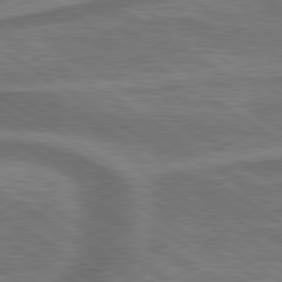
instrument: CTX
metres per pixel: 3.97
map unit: lApd
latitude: 79.7261
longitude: 177.7856
